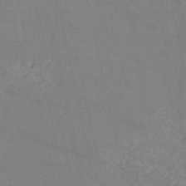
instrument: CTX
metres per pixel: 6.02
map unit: HNb
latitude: -54.3684
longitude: -37.7828
